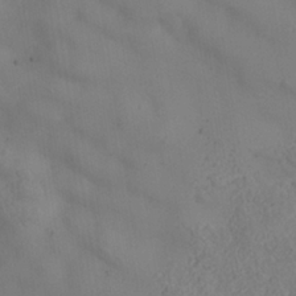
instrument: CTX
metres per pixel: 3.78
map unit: Nhe
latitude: -37.1998
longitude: 138.8975
